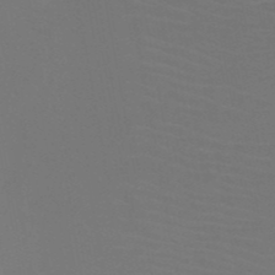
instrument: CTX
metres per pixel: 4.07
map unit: HNb
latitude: -50.5574
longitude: -46.0822
